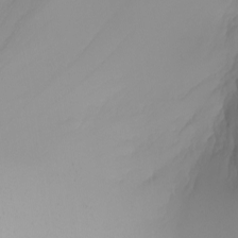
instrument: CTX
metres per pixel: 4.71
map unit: Nhu
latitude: -5.0675
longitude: -81.0836
